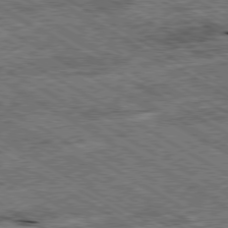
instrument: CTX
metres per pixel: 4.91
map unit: Ap
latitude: -80.0283
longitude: -79.5371
